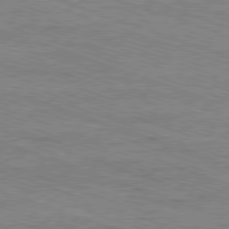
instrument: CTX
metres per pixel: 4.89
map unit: Ap
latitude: -81.8612
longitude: -73.7450
